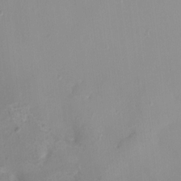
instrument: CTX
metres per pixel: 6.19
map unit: HNhu
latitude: 5.2537
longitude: 2.7085
